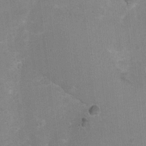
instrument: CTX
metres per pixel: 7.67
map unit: Ht
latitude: -0.3873
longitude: -17.4804
